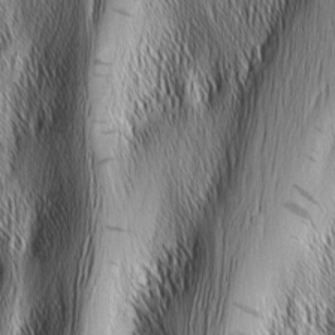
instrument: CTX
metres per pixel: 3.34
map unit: Nhu
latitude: -5.8989
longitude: -152.1200
